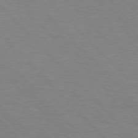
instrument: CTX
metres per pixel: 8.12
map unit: lApd
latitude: 76.9702
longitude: -59.5182
